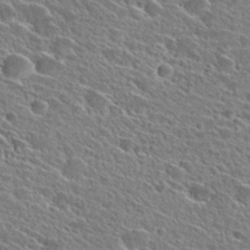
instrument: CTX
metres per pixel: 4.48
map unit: Hto
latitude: 28.1955
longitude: -43.3860
